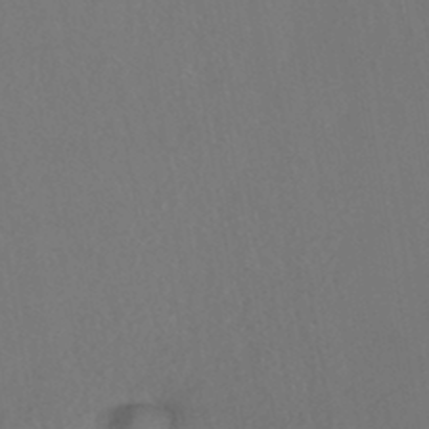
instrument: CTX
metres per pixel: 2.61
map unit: HNhu
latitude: -42.7085
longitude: 94.4251
